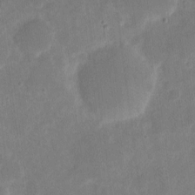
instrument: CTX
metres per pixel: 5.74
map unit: eHh
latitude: 8.3090
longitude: -71.3293
